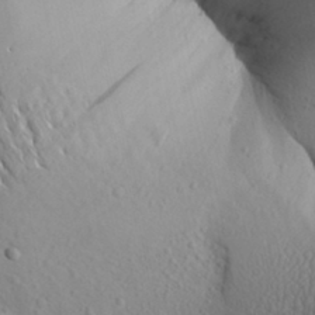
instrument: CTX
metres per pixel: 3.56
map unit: Aa
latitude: 26.1389
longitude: -149.1025
